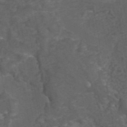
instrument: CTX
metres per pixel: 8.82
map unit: eAb
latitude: 43.9339
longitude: 105.7477
